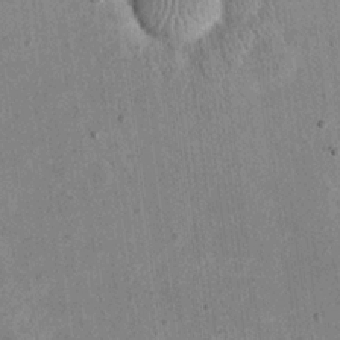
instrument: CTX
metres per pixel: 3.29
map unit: eHh
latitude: 20.3656
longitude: -71.4804
